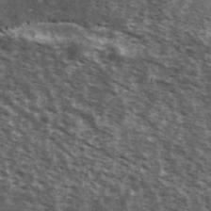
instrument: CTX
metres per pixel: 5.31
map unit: Ave
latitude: 39.4993
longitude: -108.3467
